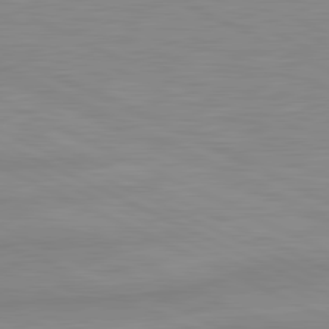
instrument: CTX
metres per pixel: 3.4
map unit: lApd
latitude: 81.4048
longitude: -172.2333
